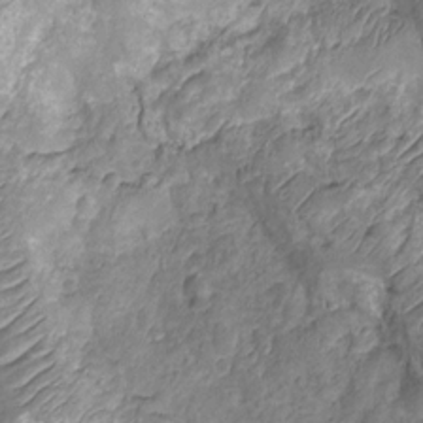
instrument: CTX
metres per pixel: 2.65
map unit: Nhu
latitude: -12.6330
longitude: -23.2915
